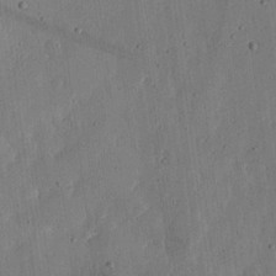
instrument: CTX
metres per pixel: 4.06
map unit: lHvf
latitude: 19.8016
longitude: -115.2159
